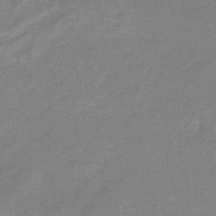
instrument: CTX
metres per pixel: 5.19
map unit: lHb
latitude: -33.3888
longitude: 69.2564
